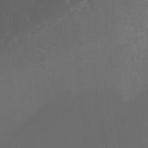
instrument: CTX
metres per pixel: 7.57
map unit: Ht
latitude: -9.1242
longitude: -39.6127
